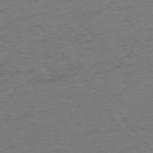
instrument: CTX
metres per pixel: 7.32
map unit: Ap
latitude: -75.4644
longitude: -72.7058
